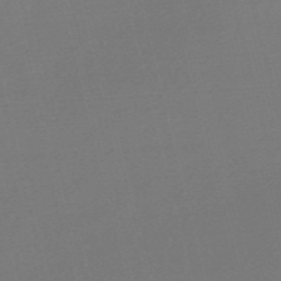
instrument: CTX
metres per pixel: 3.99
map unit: Nve
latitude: -56.7463
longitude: 62.9163
